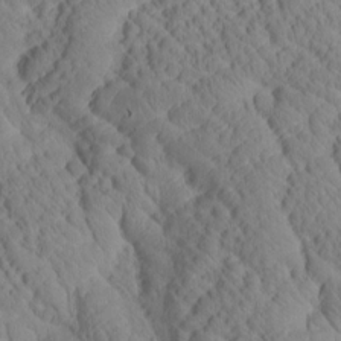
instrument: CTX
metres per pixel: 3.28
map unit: Htu
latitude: 1.2159
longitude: 176.1228
